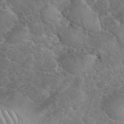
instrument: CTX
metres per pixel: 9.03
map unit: eHh
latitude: 36.3279
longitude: -65.2537
